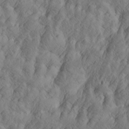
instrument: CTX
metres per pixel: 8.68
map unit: Htu
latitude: -4.7274
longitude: -176.6490
